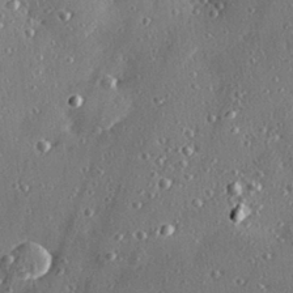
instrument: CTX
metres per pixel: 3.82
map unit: Hve
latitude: 28.6112
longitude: -91.1781
